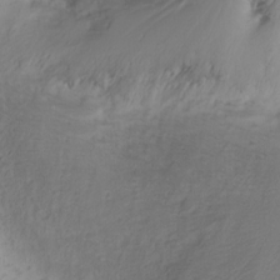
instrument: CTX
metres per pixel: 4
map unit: Nhu
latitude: -1.5966
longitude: -74.4412
